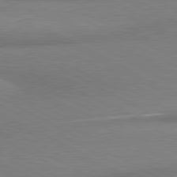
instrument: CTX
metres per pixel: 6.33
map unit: lApd
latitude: 80.8191
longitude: 165.2376
